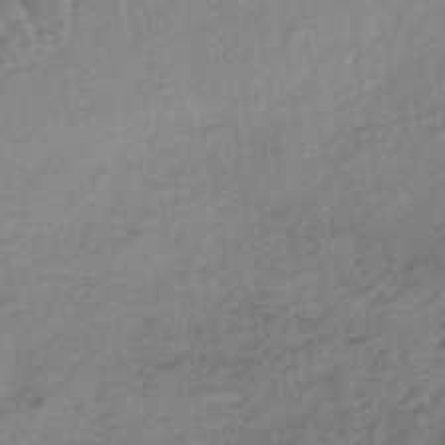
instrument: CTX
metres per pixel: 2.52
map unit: lHb
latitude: -37.1809
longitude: 60.5196
